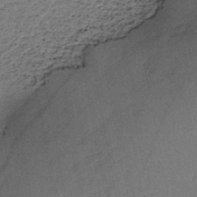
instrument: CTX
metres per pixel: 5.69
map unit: HNb
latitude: -48.6141
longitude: -40.2711
